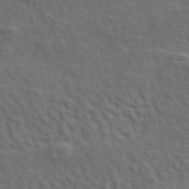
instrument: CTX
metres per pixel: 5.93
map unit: ANa
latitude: 49.4615
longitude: -82.3656
